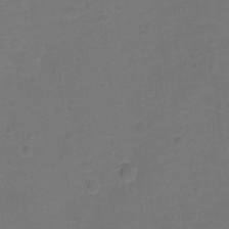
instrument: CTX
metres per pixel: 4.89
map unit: Hto
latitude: -1.3321
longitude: -34.5734
